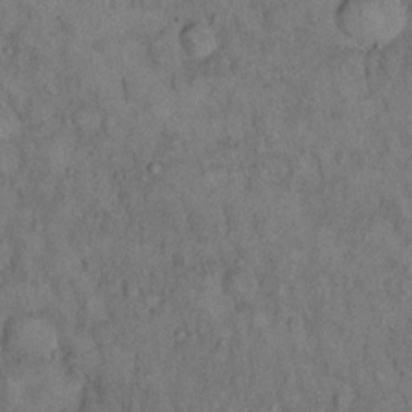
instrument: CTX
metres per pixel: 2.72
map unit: eHh
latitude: 16.7624
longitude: -62.5735
